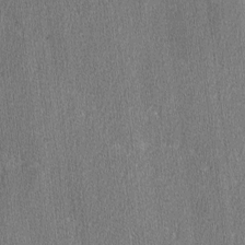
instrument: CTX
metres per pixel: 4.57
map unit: lAvf
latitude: -7.8611
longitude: -114.0633
